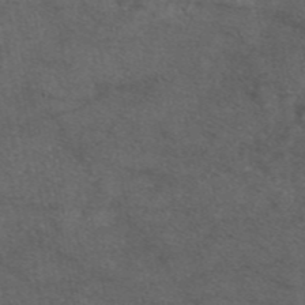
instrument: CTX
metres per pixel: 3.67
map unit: eAb
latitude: 47.5183
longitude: 112.1606
